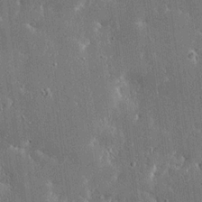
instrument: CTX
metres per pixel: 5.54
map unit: Ave
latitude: 17.6505
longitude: -139.8772
